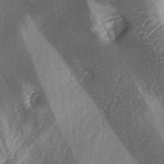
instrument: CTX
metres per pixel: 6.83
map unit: lAa
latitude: -4.6140
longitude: -127.3482
